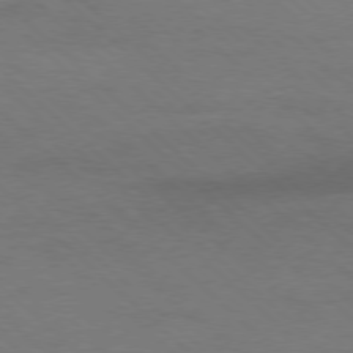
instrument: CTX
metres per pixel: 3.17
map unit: Ap
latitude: -78.5762
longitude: -86.8191
